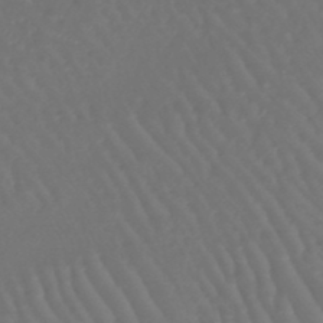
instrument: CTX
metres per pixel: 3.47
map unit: lHb
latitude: -46.2361
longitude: 76.7652
